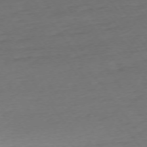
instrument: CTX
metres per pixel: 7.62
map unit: Ap
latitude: -74.8786
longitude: -71.2537
